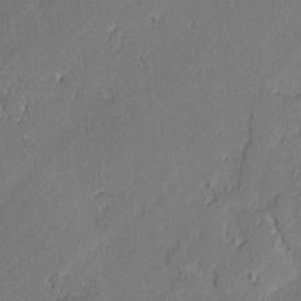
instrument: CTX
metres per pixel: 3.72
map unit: lAvf
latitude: -2.1605
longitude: -106.7435
